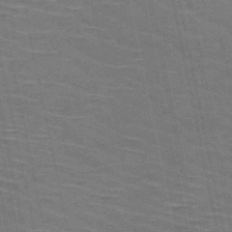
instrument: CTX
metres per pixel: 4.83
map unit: HNb
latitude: -53.3698
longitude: -45.1781
